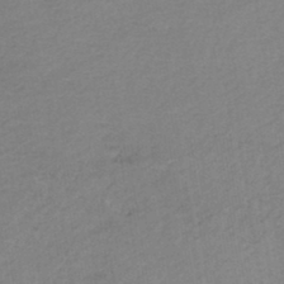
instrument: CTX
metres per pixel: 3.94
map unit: HNb
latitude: -45.3699
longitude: -45.7260
